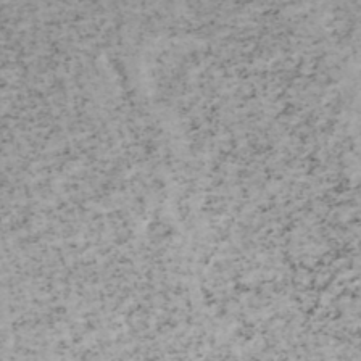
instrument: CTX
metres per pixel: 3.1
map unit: HNhu
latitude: -48.0850
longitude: 100.3873
